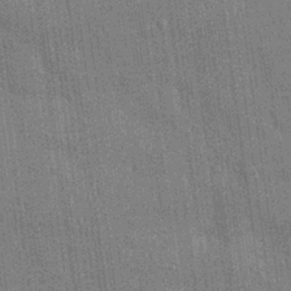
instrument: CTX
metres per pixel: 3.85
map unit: Nhu
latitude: 28.2144
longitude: -67.9339
